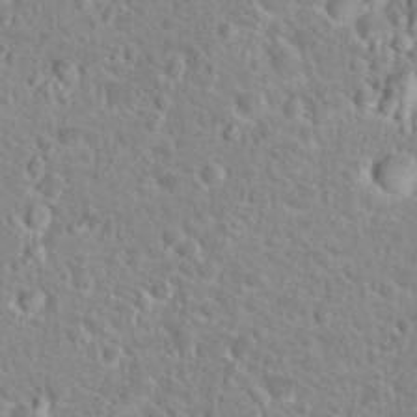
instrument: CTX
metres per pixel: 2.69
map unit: Hto
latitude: 24.2522
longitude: -48.9136
